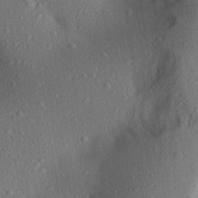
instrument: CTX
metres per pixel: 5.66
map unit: Aa
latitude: 25.2159
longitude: -147.8017
